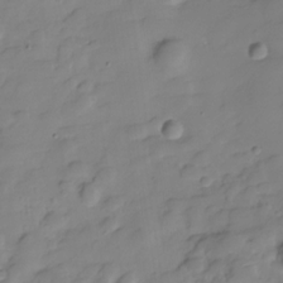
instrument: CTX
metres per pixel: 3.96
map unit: Hve
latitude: -29.3699
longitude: 91.1620
